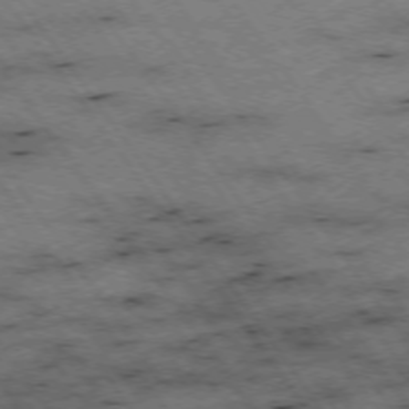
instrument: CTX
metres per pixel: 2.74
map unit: Hpe
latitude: -74.5574
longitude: 1.9556
